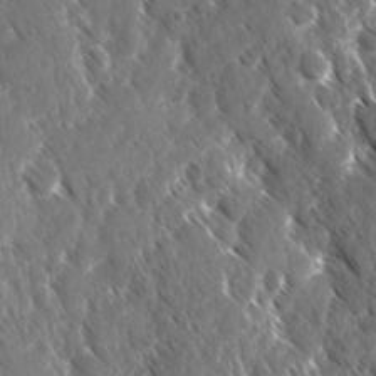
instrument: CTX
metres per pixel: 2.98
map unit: Ave
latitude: -10.6708
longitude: -119.0836
